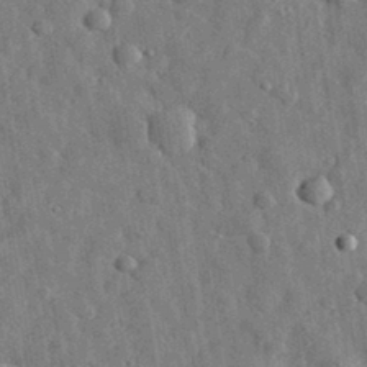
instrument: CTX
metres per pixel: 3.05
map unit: eHh
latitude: 31.4616
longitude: -74.4034
